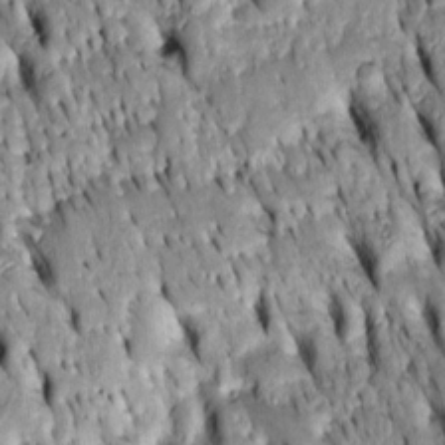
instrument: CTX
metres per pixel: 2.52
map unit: Htu
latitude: -3.8233
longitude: 151.2564
